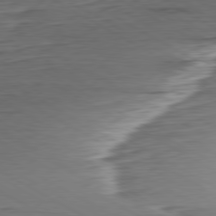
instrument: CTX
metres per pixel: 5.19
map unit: Hpe
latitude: -80.6708
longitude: 20.6518
